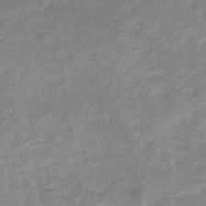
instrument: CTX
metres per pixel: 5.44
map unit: eHb
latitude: -35.6155
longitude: 74.4818
